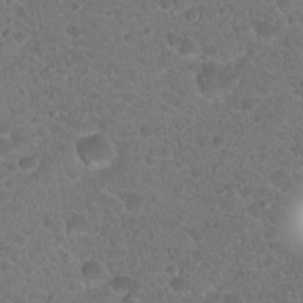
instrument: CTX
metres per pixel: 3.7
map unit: Hto
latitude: 19.1214
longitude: -34.3278
